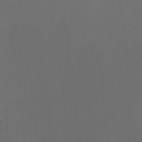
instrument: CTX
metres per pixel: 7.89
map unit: eHh
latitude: -1.9556
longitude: -74.0444
